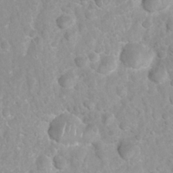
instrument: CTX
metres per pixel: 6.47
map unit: Nhu
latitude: 26.8191
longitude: -63.6127
